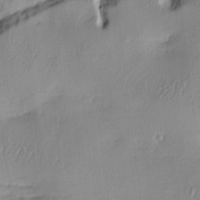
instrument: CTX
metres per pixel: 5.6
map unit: lAa
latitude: 4.2145
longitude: -112.4601
